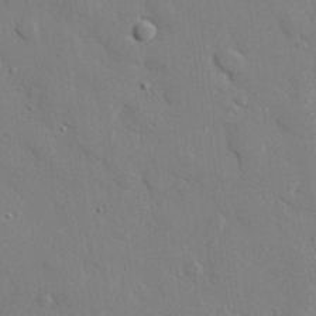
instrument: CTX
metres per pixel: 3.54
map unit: eHh
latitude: 28.0255
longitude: -81.3671
